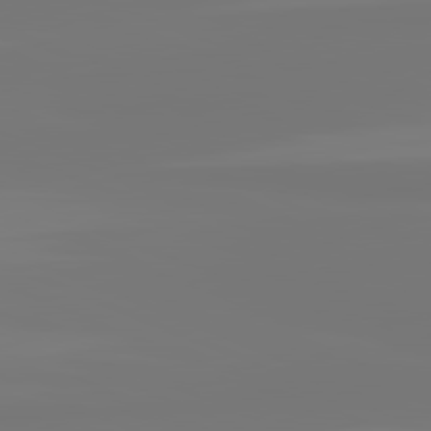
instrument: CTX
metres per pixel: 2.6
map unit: lApd
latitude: 81.7261
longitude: -176.2900
